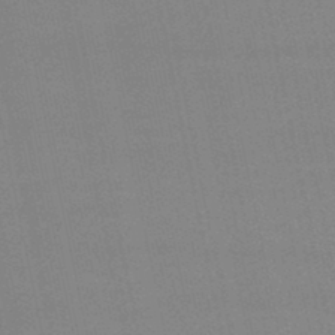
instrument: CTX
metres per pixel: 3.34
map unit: lHb
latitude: -46.6518
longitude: 58.5951
